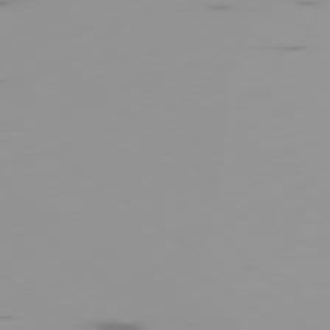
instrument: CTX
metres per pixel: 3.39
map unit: Ap
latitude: -79.5021
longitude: -69.9528
